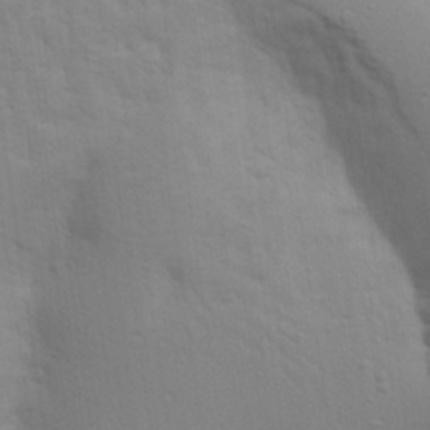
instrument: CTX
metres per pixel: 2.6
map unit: Aa
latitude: 28.5734
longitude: -146.9703
